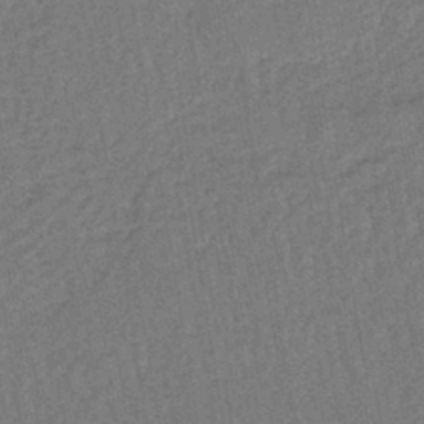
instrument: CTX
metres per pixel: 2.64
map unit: lHb
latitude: -42.1416
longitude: 60.7085
